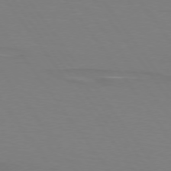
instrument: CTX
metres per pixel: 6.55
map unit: lApd
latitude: 74.4979
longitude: -79.5938
